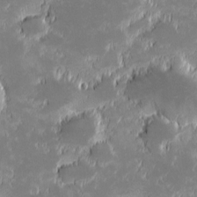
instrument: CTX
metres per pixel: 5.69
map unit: eHh
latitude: -1.1809
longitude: -84.3845
